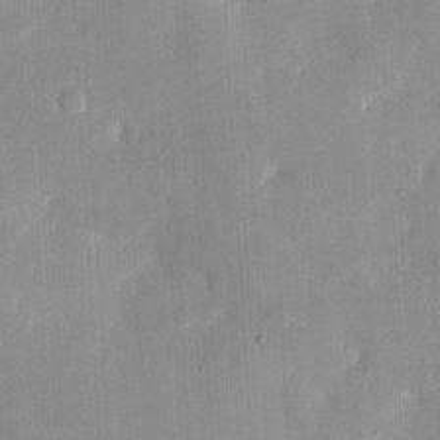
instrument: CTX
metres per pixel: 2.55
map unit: eHh
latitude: 4.2145
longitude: -68.6302
